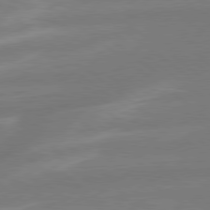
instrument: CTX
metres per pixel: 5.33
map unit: lApd
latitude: 79.1781
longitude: -141.3292
